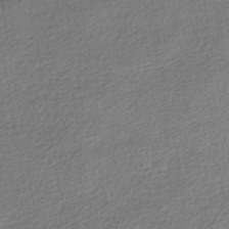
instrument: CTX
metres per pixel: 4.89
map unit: HNhu
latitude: -41.5777
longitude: 96.5196
